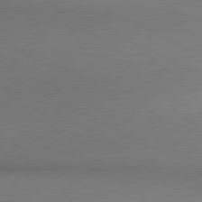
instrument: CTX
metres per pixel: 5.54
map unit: lApd
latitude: 80.9325
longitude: 154.5952
